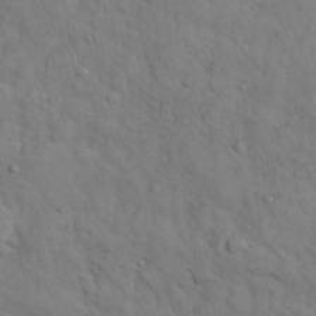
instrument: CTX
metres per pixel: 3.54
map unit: Nhu
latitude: 28.1389
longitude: -68.9325
